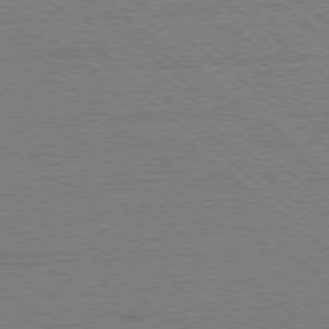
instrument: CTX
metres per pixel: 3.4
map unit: Ap
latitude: -78.6329
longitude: -60.6868
